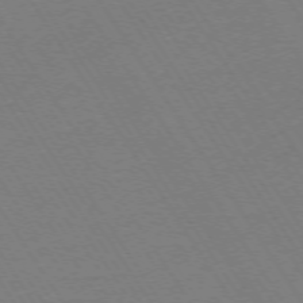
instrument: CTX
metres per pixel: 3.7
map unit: Ap
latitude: -73.7855
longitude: -71.5749
